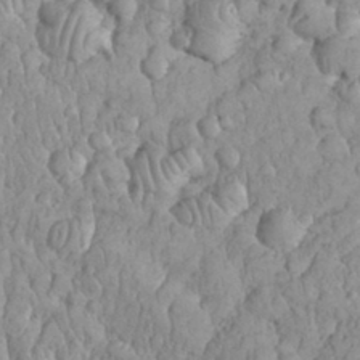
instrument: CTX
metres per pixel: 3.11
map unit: eHh
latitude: 32.9892
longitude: -64.9892
